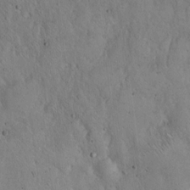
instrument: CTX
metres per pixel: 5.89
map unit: Hto
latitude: 15.1404
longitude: -56.9324
